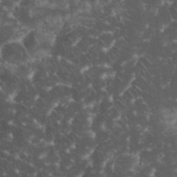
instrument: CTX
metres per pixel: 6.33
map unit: eHh
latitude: 33.9717
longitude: -65.1214
